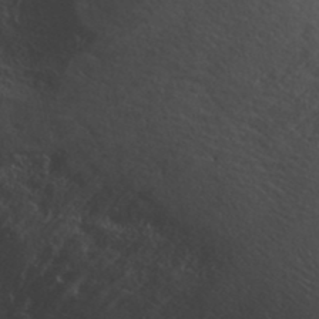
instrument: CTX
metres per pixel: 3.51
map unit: ANa
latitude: 39.3482
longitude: 21.2187
